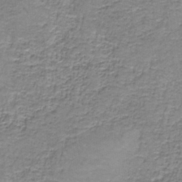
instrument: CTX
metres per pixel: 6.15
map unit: eAb
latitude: -37.0108
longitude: 52.9352
